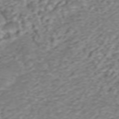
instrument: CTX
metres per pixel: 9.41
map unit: ANa
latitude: 45.6883
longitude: 22.0850
